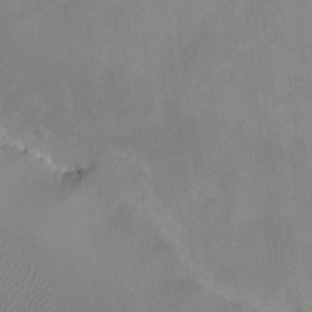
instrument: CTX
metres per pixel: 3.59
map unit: eHh
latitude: -8.8408
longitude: -69.1592
